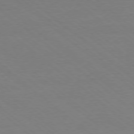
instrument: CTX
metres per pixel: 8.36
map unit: Ap
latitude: -78.4818
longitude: -97.8205
